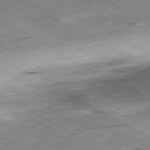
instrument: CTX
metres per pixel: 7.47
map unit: Ap
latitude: -80.4062
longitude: -83.6504
